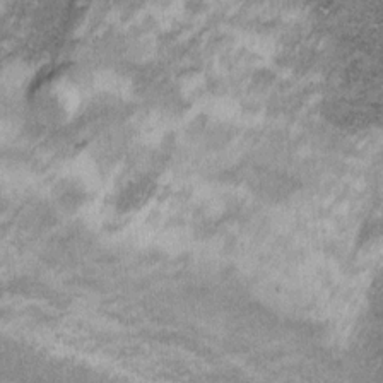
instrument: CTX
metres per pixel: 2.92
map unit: Ht
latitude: 8.2145
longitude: -36.9702
